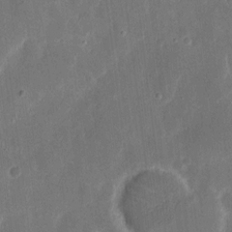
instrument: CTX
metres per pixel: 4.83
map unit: eHh
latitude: 8.0255
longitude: -69.5371
